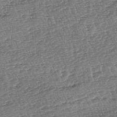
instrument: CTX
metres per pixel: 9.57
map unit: lAa
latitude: -3.7855
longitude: -122.9136
